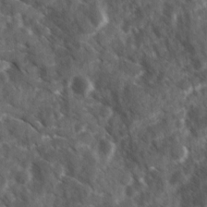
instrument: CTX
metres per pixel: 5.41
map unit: Ave
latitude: 17.3860
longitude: -131.2726
